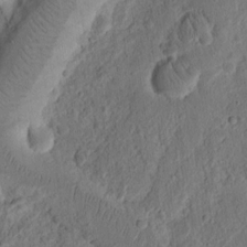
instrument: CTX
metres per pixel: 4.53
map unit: Ht
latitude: 11.6316
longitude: -74.9514
